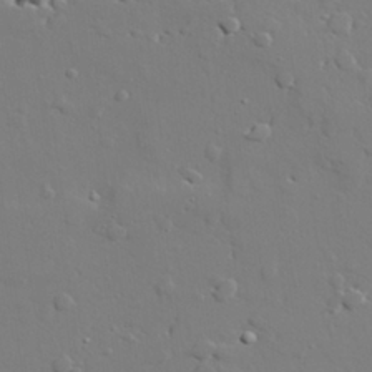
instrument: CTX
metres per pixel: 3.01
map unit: lAvf
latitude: 28.5734
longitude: -108.3089
